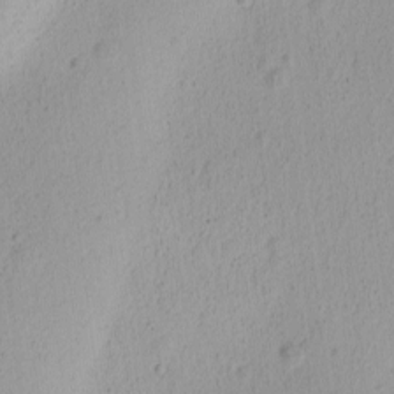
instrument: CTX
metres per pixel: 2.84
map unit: Ave
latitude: -8.8786
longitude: -121.6883
